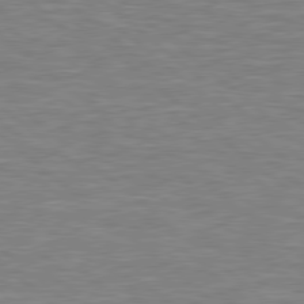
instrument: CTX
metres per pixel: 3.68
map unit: Hpe
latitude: 78.5735
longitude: 179.8800
